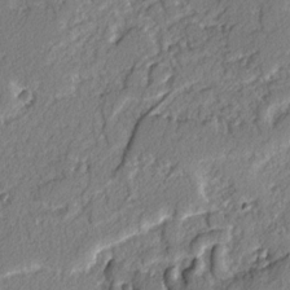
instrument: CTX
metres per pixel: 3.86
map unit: lAvf
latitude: -2.7841
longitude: -109.0458
